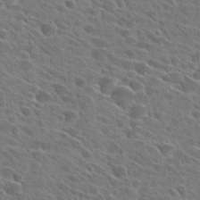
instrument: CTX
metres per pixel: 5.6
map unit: Hto
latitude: 27.4238
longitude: -42.8002
